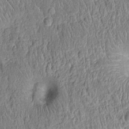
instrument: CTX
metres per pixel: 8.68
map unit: Nhu
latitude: -12.2551
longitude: -22.9514
